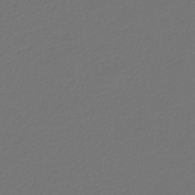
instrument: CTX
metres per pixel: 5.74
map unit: eHb
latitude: -30.3117
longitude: 64.7841
